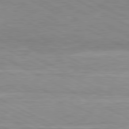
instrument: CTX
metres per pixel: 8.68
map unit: Ap
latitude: -81.8423
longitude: -72.7813
